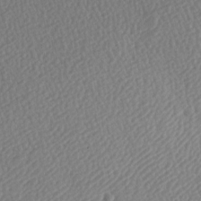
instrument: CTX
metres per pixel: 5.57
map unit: lAa
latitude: -8.8030
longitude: -128.2522
